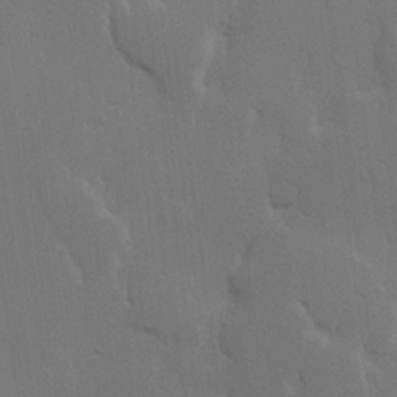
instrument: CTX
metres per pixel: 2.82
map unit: Hve
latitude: 22.5735
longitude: 146.1039
